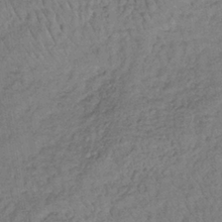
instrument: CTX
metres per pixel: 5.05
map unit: lHb
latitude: -35.9178
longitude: 65.9178
